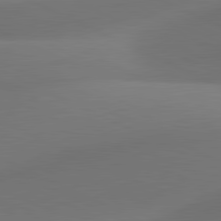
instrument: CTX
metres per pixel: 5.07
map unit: lApd
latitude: 81.1781
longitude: 131.2943
